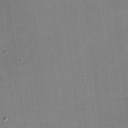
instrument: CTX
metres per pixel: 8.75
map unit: lHvf
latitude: -10.5385
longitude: -101.2348
